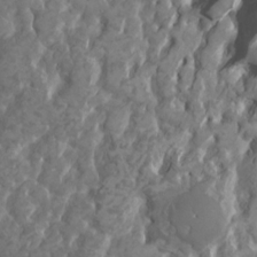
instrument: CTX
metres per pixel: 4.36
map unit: HNhu
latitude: 1.0458
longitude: 7.4076
